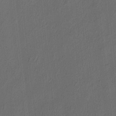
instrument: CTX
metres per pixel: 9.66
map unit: eHh
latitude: 5.4993
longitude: -77.4426
